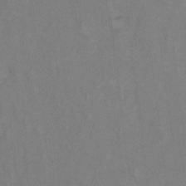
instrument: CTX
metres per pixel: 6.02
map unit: Hto
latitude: 7.3293
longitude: -37.7261
